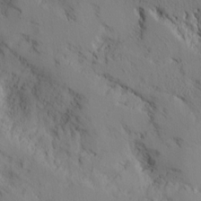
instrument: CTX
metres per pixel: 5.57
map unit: lAvf
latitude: 7.6127
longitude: 166.3117
